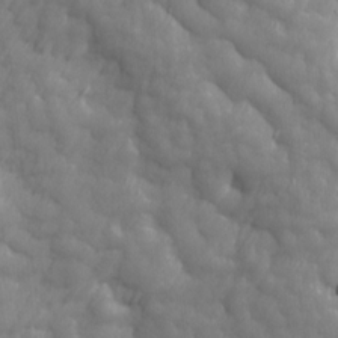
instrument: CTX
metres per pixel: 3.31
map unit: Ave
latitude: 13.5560
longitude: -105.5371
